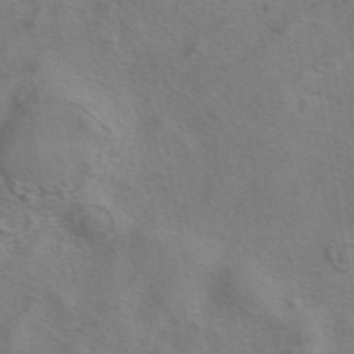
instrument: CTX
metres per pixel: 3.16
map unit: eAb
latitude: 41.7071
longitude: 104.5384
